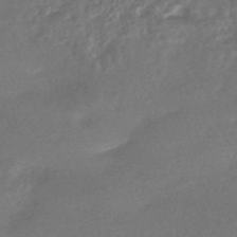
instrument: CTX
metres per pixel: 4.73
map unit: HNhu
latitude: -44.7085
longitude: 92.5007
